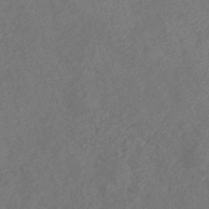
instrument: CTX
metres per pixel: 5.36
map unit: eHb
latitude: -39.3888
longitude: 77.3888
